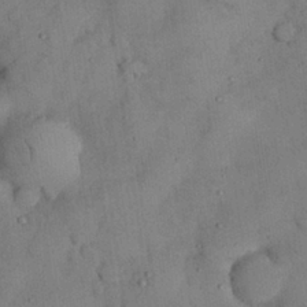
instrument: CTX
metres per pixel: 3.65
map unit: Nhu
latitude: 28.8380
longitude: -72.2901
